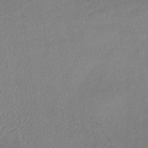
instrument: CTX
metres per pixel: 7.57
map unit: lHb
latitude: -38.0661
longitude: 72.4440
